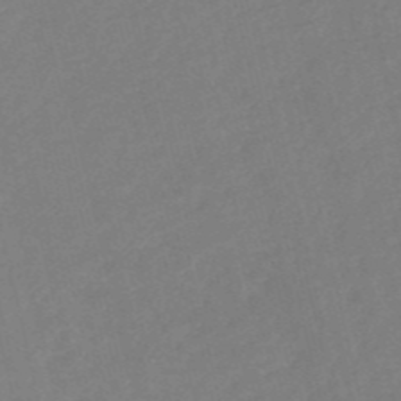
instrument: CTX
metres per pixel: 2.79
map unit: HNb
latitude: -53.0108
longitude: -48.3845
